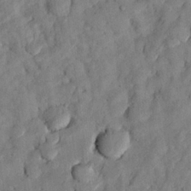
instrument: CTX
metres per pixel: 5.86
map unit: eHh
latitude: 24.9135
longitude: -79.7261
